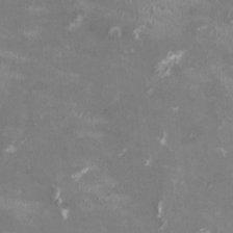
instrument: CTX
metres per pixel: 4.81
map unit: HNhu
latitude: -0.1417
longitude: -3.3670
